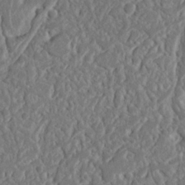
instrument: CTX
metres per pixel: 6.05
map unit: Nhu
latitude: 16.0444
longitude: -74.5735
